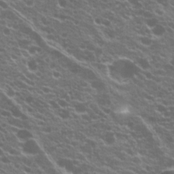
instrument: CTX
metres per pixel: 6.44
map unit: Hto
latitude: 20.7813
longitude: -35.2159
